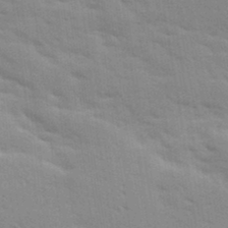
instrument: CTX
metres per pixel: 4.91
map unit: Ave
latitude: 10.9325
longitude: -102.4412
